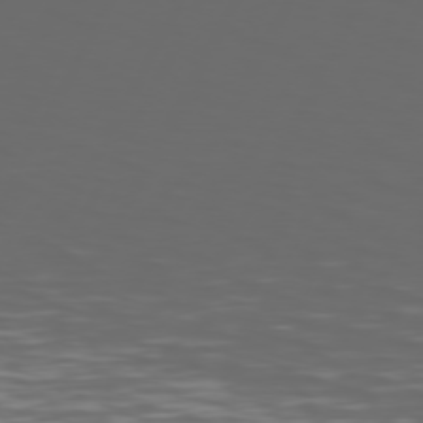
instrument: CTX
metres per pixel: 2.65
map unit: Hpe
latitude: 74.1956
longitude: -126.1011
